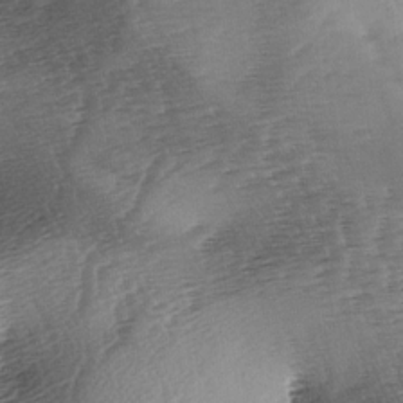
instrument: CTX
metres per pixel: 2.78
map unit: lAa
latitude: -3.5966
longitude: -126.8947
